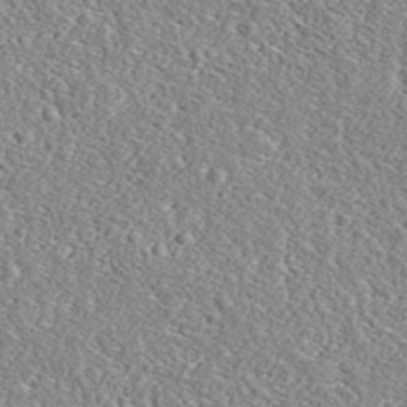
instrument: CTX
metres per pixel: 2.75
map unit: lHvf
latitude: 38.3278
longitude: -92.4034
